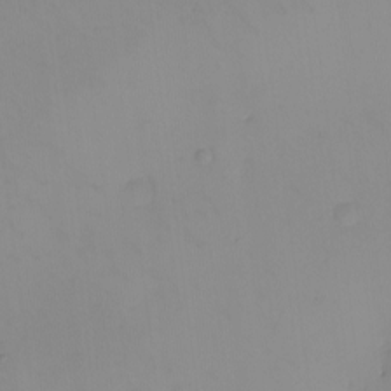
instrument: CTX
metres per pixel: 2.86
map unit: eHh
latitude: -9.3887
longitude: -66.4223
